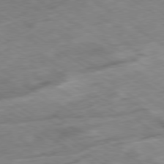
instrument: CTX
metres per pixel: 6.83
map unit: Ap
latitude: -80.1606
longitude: -72.7625
